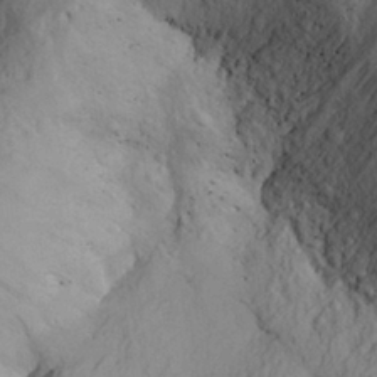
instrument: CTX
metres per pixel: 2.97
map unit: Aa
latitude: 30.4223
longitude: -133.9906
